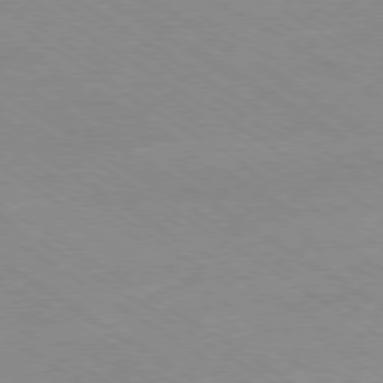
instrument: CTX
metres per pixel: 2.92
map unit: Ap
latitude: -78.5951
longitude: -70.7435
